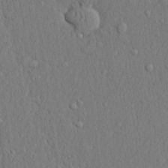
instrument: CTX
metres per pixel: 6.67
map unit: lHvf
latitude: 22.3845
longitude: 142.4629
